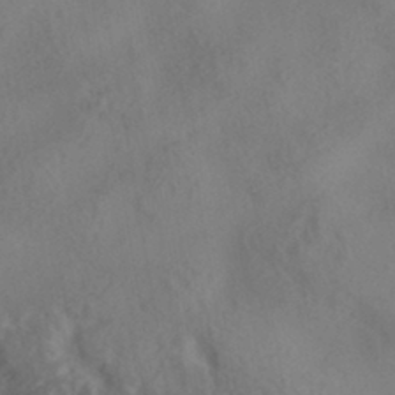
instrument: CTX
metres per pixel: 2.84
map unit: HNhu
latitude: -41.5399
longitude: 101.4265
